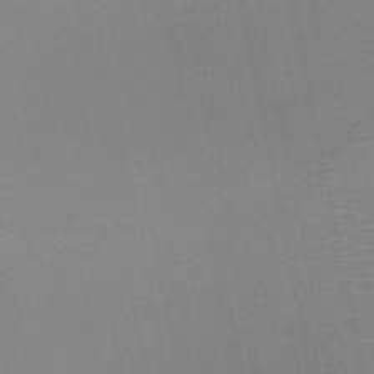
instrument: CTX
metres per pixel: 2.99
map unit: HNb
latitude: -49.8612
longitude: -42.5735
